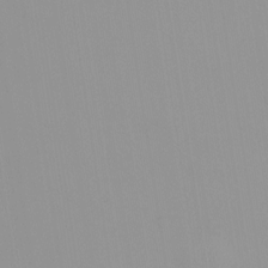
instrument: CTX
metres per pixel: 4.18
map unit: HNhu
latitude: -0.4629
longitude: -5.9528
